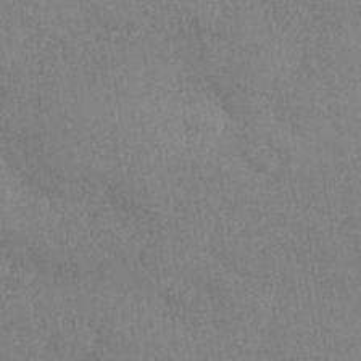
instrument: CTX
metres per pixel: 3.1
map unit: Nhe
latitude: -36.5762
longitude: -177.6127
